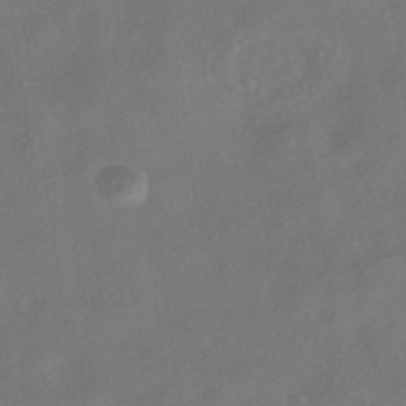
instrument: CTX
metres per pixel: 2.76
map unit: HNhu
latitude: -41.3509
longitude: 103.0675
